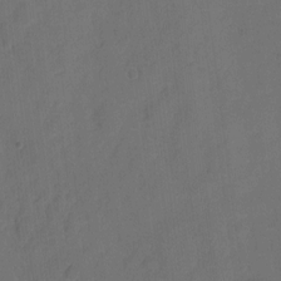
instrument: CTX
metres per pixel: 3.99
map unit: eHh
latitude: 5.7450
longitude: -65.2915
